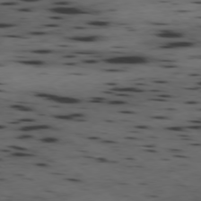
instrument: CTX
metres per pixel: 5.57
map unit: Hpe
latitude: -78.3117
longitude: -18.5545
